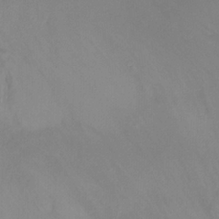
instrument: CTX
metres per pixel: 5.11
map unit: Nhu
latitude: -13.6155
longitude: -70.0444
